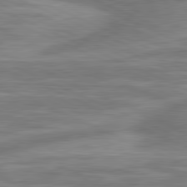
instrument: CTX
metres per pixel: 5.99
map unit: lApd
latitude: 81.3293
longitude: -175.8772
